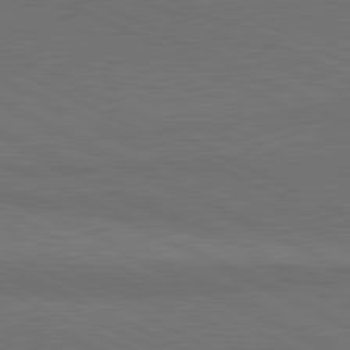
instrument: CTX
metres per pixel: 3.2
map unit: lApd
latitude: 81.1781
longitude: 149.3699
